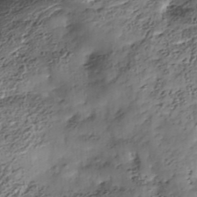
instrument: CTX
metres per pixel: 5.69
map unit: Nhe
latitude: -38.4818
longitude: -148.1200
